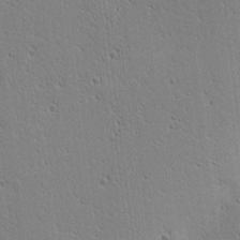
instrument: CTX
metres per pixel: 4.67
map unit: lAa
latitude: 12.9514
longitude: -107.7828
